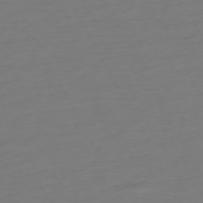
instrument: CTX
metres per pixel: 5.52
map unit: Ap
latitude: -74.1039
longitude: -69.7072
